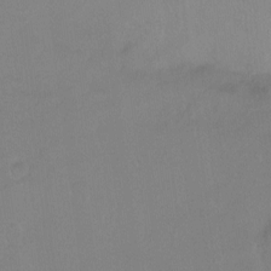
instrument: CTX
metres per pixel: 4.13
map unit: Ht
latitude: -8.6896
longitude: -38.1767
